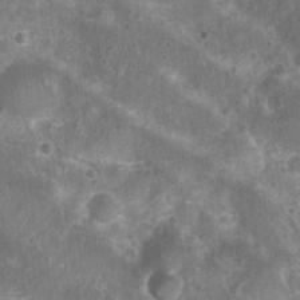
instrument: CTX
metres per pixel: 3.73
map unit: Nhu
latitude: 7.3482
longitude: -20.3089
